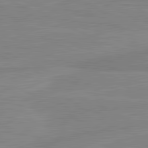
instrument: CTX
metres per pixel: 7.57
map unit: lApd
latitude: 81.8016
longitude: -172.1577
